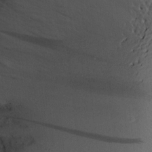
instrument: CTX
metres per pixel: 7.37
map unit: Aa
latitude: 14.5924
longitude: -140.9324
